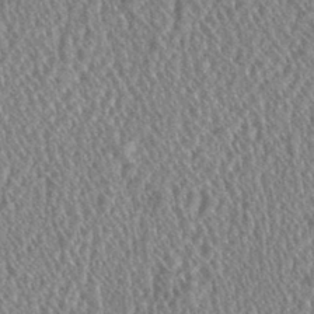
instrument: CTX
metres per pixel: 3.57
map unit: HNhu
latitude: 0.9324
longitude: 0.0283
